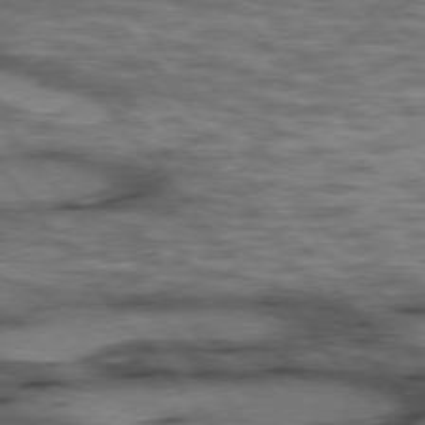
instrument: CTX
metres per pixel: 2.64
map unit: lApd
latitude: 75.4993
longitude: -48.6868
